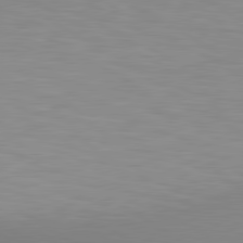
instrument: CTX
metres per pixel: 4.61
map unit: lApd
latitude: 80.2145
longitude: 133.6722
